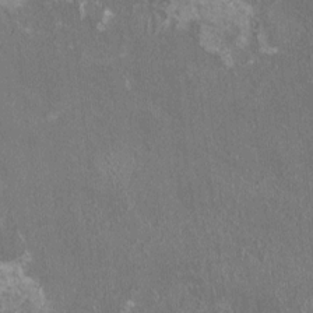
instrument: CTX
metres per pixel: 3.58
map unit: HNhu
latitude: 0.9135
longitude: 1.0865
